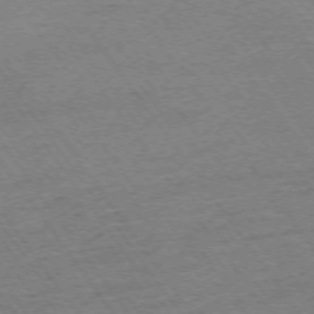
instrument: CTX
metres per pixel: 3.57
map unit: Ap
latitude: -74.1984
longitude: -82.7435
